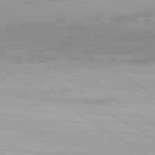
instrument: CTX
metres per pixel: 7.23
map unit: Ap
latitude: -79.2565
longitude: -58.0633
